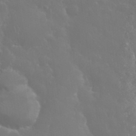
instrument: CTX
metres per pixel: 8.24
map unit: eHh
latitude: 33.6316
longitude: -60.4412
